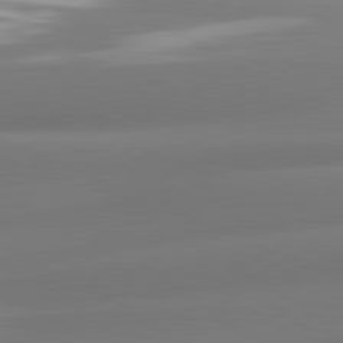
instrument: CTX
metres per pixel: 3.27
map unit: lApd
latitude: 80.9892
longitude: -161.4615
